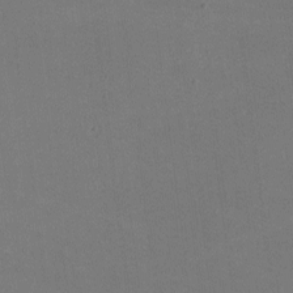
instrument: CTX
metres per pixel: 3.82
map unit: lHvf
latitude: -9.7855
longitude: -100.6113
